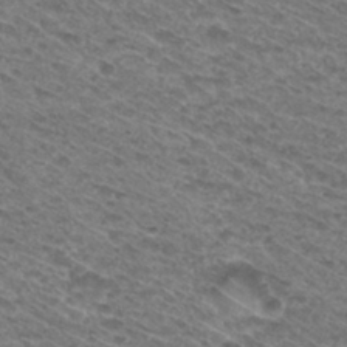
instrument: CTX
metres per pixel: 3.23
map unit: Hto
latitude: 31.1781
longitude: -46.7813
